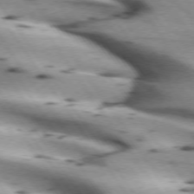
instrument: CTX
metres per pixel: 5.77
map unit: lApd
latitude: 73.1404
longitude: -53.9528
